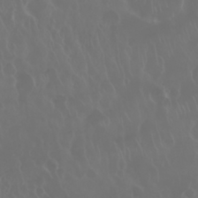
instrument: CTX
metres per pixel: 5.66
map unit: Nhu
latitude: 28.4034
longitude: -62.7624
